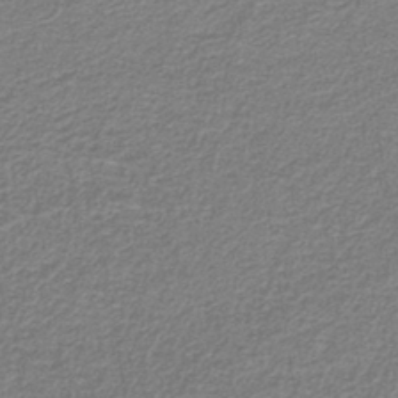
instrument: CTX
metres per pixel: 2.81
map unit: eAb
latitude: -39.4832
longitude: 52.0094
